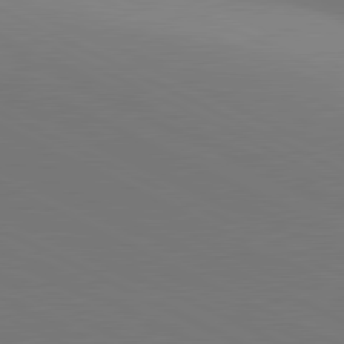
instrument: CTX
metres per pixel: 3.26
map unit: lApd
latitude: 81.2726
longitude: 145.5588
